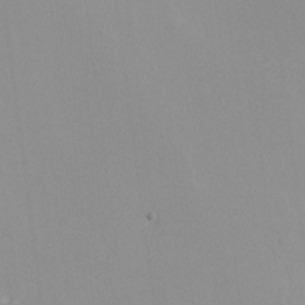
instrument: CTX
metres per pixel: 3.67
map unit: lHvf
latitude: -12.2173
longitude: -102.0444
